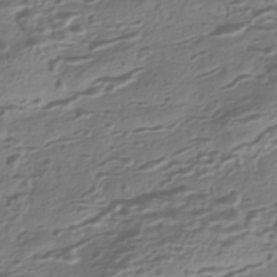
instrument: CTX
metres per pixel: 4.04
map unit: HNhu
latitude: -42.5951
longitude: 100.4817
